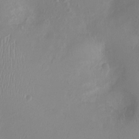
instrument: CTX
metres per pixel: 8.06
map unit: Ht
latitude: -4.6329
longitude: -16.3278
